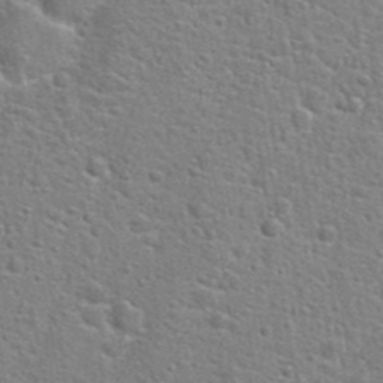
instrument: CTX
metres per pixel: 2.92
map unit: Hto
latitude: 24.2711
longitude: -48.4412
